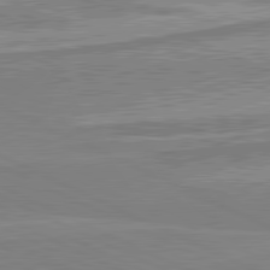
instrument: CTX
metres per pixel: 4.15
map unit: lApd
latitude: 81.7827
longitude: 167.8044
